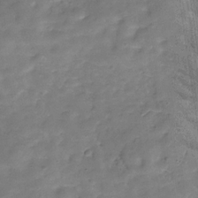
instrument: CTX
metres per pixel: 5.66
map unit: Hve
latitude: -30.3495
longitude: 93.2943
